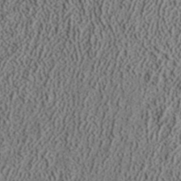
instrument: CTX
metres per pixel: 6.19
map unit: ANa
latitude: 37.8017
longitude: 20.0661
